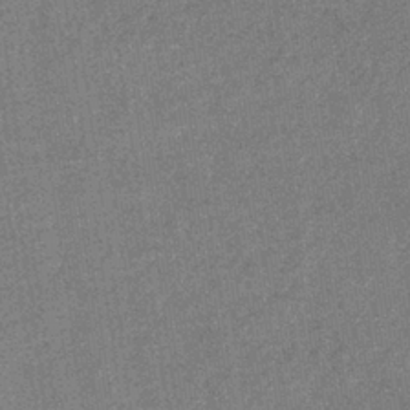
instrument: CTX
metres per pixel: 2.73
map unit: eHb
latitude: -34.9353
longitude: 78.2928
